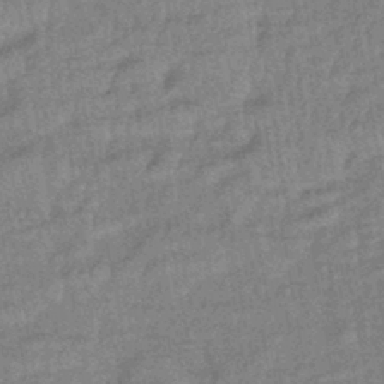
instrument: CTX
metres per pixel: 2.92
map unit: eHb
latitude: -42.3495
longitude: 82.2361
